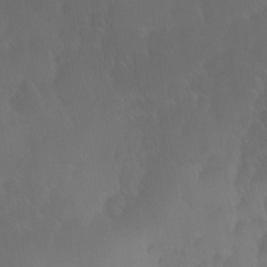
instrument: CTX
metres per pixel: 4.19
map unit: Ave
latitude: 12.2712
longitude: -105.7072
